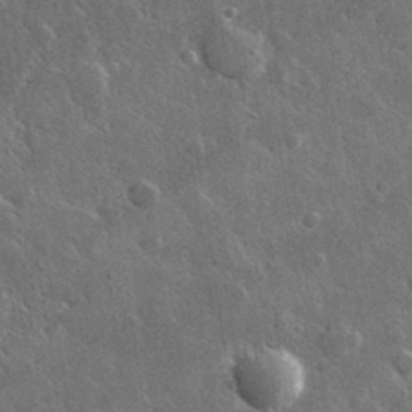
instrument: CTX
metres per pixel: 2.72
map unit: lHvf
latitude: 34.4601
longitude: -88.7436
